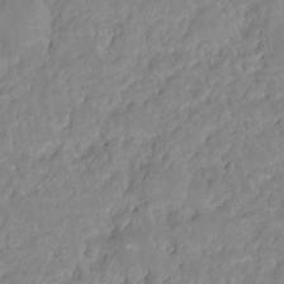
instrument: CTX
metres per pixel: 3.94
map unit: HNhu
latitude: -20.5195
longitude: 85.1620
